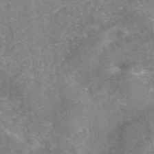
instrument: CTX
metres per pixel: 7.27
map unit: eAb
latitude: 46.5735
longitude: 102.7652
